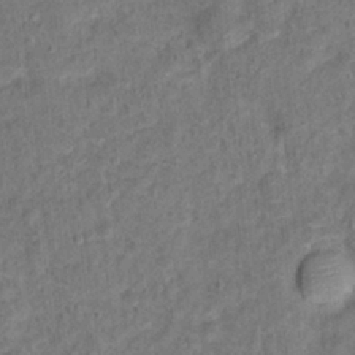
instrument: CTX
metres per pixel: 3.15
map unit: Hto
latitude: 14.2523
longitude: -38.4790
